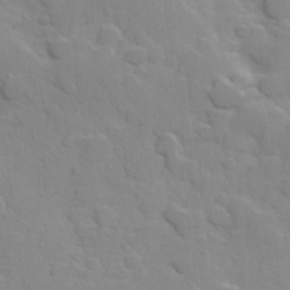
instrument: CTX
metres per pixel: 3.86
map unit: Hve
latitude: 24.1199
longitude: 148.2740
